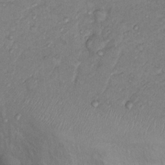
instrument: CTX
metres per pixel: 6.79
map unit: Nhu
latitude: 13.1025
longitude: -28.6112
